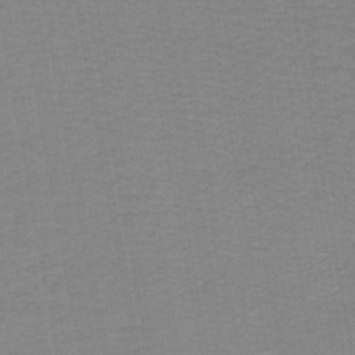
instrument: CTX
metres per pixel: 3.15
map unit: HNb
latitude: -44.5385
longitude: 52.0661
